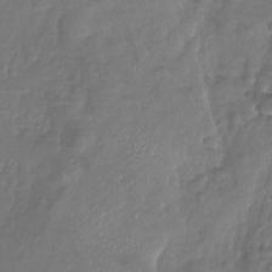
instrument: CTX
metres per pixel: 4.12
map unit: Nhu
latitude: -27.0108
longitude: -57.2914
